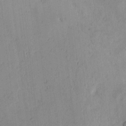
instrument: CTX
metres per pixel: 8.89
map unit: lAvf
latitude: 8.8191
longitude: 168.2172
